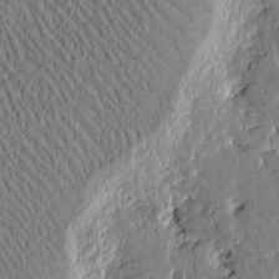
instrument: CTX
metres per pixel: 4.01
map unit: Htu
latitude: -2.5384
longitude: 175.3509
